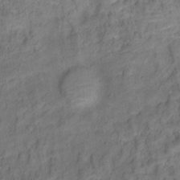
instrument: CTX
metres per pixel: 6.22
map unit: Ht
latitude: 12.4034
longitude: -40.1577
